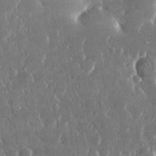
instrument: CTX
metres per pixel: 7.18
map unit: lHvf
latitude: 31.1781
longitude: -91.3860
